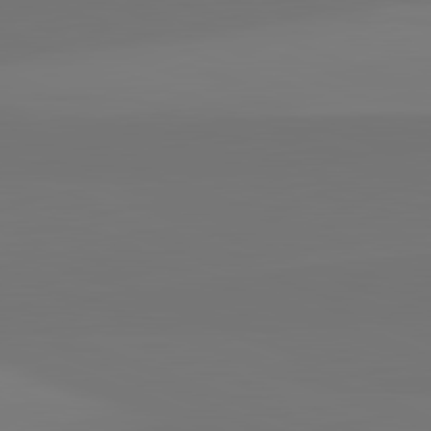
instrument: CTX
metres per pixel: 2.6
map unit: lApd
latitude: 82.6868
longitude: 155.4077
